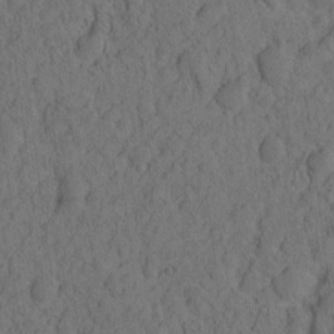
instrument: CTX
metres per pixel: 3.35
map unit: eHh
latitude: -2.0661
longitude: 17.1431
